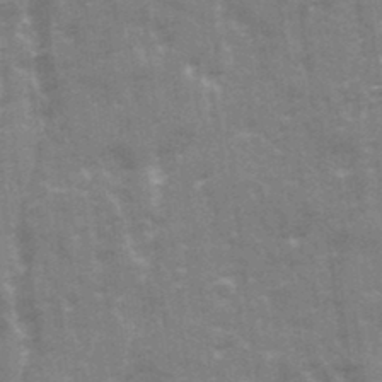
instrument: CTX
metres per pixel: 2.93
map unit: Ave
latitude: 21.6316
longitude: -133.6694
